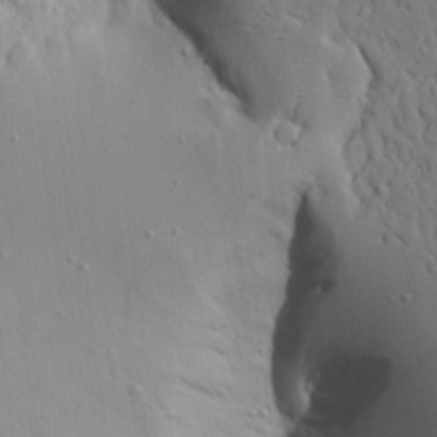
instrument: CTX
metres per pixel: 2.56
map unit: Aa
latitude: 15.5560
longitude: -140.9702
